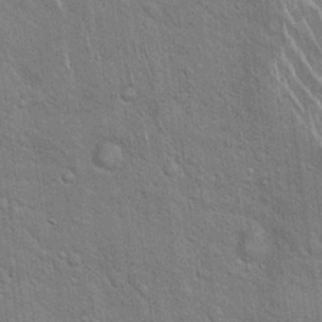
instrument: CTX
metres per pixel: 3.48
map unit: Hto
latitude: 18.4034
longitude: -51.9906
